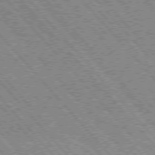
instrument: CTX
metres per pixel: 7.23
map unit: Hpe
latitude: 75.7072
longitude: -151.1214
